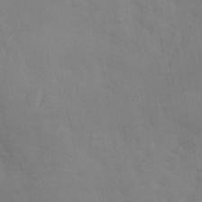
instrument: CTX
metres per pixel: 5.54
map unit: Nhu
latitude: 10.5924
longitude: -24.7435
